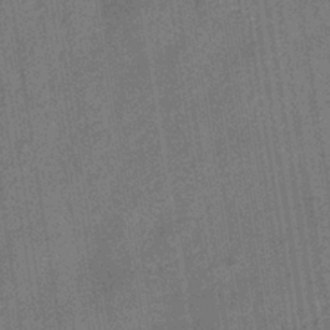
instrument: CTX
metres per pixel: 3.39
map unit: eHb
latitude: -35.4832
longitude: 80.9731
